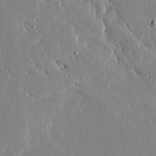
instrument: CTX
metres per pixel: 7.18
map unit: Ave
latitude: 16.4223
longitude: -139.4993
